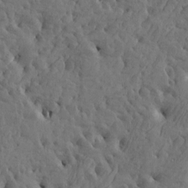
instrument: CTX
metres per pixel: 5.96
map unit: Htu
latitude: -5.3131
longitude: -177.7638
